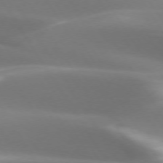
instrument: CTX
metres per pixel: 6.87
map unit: lApd
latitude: 73.3860
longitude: -50.5545
